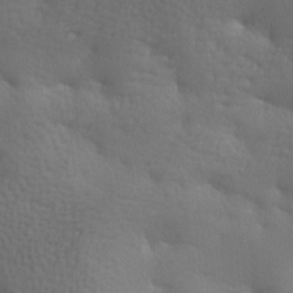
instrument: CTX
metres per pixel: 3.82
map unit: lAa
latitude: -8.0850
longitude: -125.2159
